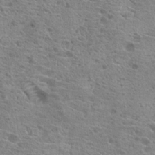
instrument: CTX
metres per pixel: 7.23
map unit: Hto
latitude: 21.0081
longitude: -41.9150
